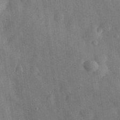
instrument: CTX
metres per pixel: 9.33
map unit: eHh
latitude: 28.9513
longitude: -74.2145
